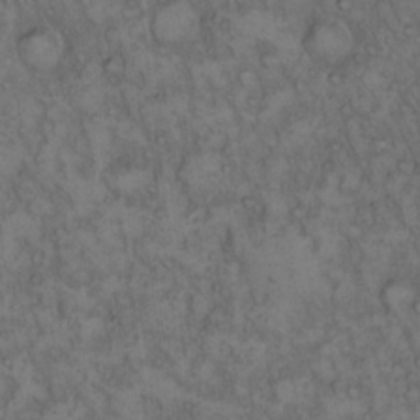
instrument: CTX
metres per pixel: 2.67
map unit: Hto
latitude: 15.3860
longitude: -56.7813
